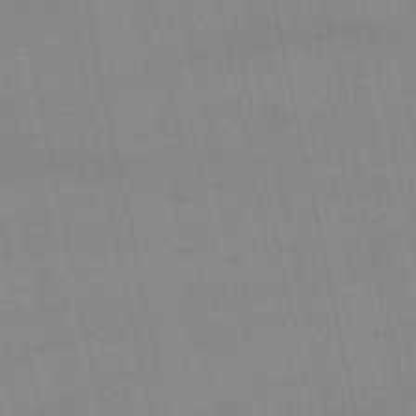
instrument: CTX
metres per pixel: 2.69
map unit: lHb
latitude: -46.5573
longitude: 69.9556
